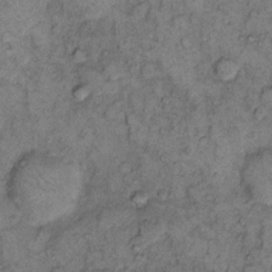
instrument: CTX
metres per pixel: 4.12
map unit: eHh
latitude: 11.4993
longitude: -63.0270
